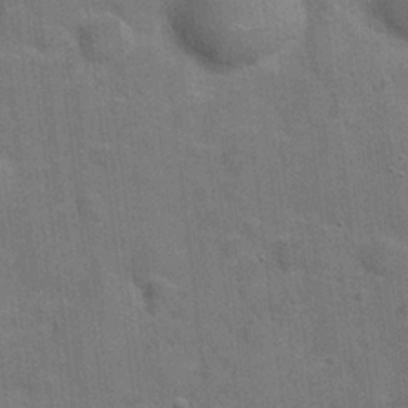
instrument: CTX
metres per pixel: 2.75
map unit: Hve
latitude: 18.8569
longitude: 151.8989
